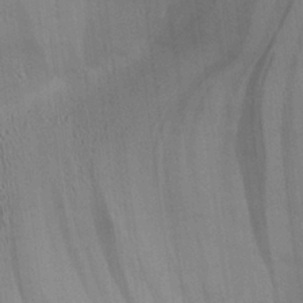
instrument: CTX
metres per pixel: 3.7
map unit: Aa
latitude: 25.4615
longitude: -134.1955
